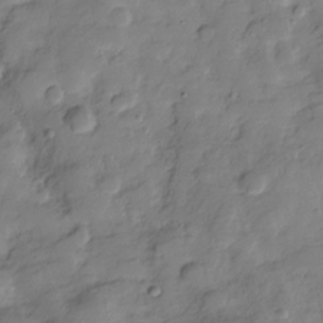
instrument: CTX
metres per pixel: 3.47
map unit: Hve
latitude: -29.0298
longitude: 91.4077
